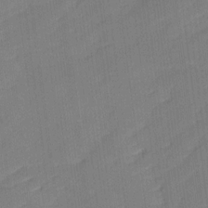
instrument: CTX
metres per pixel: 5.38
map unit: Ave
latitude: 17.5182
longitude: -137.1026
